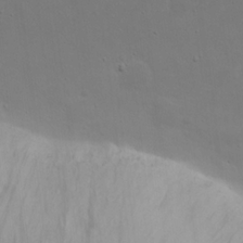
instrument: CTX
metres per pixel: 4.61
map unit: eHh
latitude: 19.8205
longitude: -72.1011
